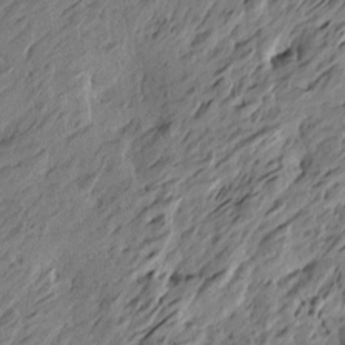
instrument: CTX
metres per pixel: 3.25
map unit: Htu
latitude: -5.5966
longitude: -178.8758
